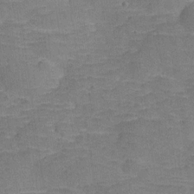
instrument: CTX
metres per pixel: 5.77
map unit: Hve
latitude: -27.7099
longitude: 91.6911
